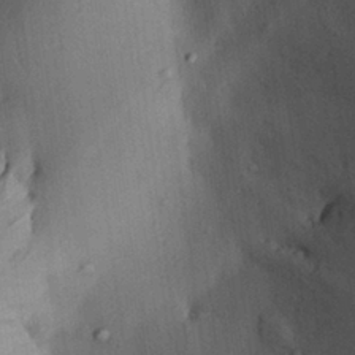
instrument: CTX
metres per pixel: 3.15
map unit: Aa
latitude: 28.9325
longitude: -137.0270
